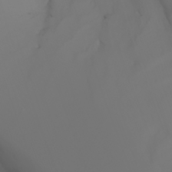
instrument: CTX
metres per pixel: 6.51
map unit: Aa
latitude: -6.8219
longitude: -84.9325
